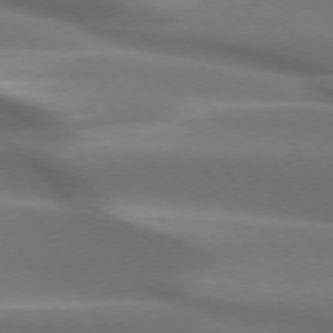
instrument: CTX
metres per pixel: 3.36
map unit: lApd
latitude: 73.3482
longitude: -51.6693
